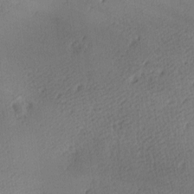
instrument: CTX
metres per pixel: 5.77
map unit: lAa
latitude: -10.1795
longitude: -125.0269
